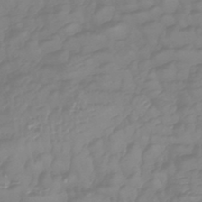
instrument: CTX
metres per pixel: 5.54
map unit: lHb
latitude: -42.1983
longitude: 77.4643
